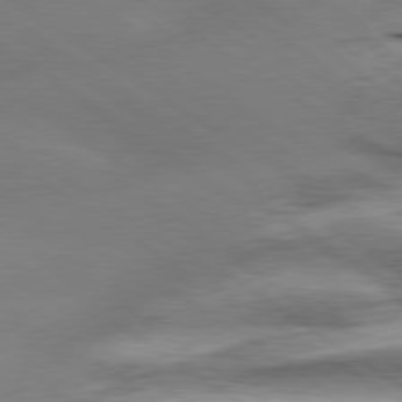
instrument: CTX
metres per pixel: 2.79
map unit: lApd
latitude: 79.7450
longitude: -141.5371
